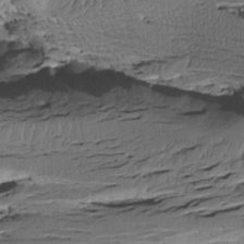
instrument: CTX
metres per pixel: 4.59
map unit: Htu
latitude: -6.3495
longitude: -179.0837
